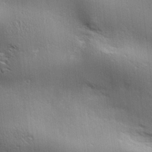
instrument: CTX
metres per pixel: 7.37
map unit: lAa
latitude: 17.8961
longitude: -138.1011
